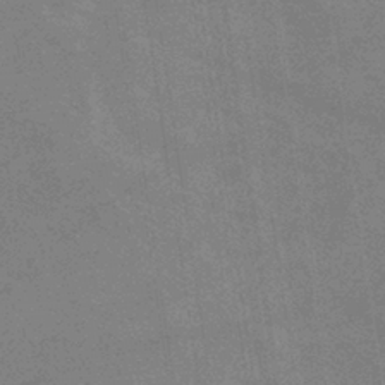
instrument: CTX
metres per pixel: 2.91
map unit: eHb
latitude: -37.0675
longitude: 76.4062
